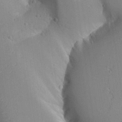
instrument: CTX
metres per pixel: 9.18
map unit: Aa
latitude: 27.5749
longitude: -128.8380
